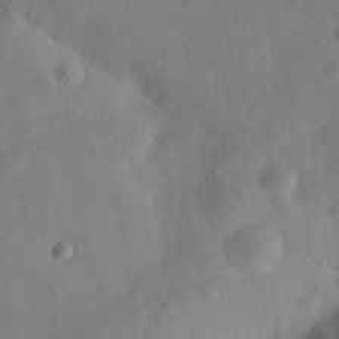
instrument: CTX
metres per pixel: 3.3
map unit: eHh
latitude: 25.6127
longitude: -66.2711
